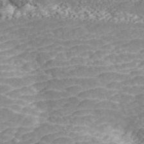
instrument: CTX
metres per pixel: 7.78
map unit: ANa
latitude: 45.3860
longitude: 37.3887
